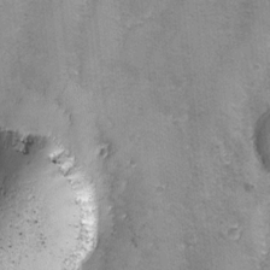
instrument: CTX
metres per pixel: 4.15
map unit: Ave
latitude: -7.6910
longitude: -120.1011
